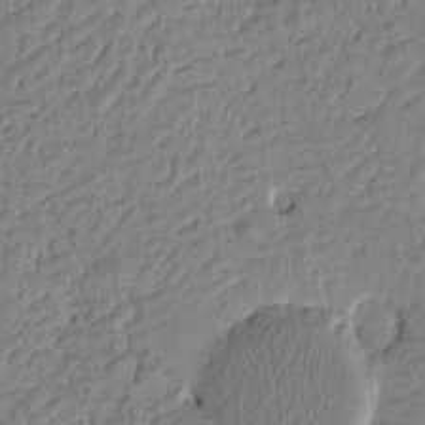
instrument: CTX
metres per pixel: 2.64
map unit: Htu
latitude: -3.3131
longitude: 167.5588
